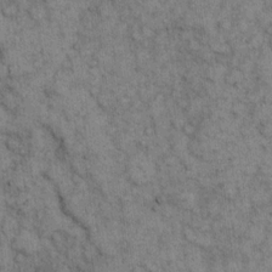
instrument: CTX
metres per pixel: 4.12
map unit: eHh
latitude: 15.8206
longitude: -65.9339
